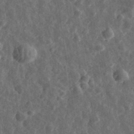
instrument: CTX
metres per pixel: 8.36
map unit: eHh
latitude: 33.4049
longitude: -79.9339
